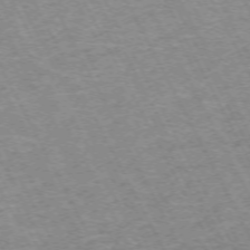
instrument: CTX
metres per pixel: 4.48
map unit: Hpe
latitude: -71.5588
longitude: 11.8611
